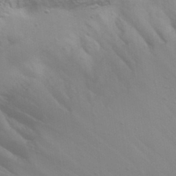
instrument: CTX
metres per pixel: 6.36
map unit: Ave
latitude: 37.1781
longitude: -111.1970
